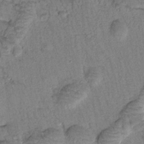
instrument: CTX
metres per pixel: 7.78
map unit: Htu
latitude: -1.4455
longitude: 173.3132
